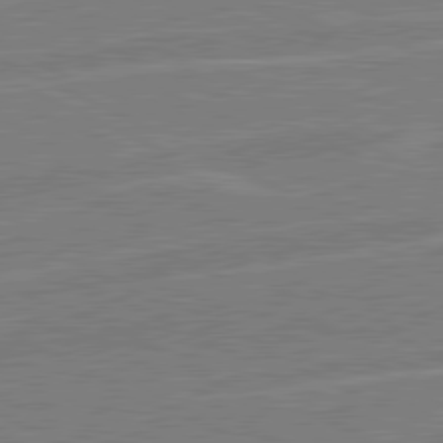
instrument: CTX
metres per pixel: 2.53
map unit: lApd
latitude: 80.8947
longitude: 120.1039
